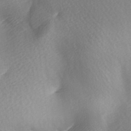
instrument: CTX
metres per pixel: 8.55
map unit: lAa
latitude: -5.8611
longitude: -120.9514
